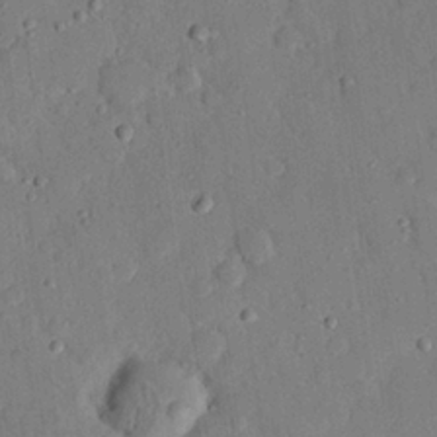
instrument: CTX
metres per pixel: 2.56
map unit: eHh
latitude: 26.4412
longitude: -79.4427
